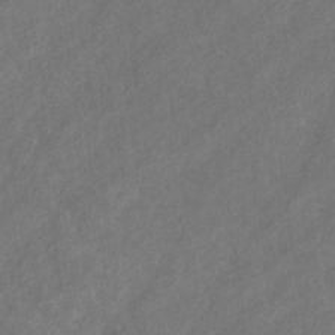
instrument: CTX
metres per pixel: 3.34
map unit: eHb
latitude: -31.0864
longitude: 70.4629
